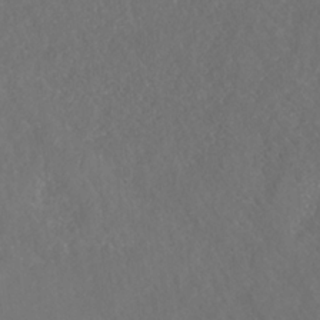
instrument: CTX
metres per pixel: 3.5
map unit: HNhu
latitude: -36.8219
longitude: 33.0109
